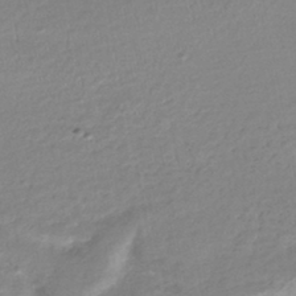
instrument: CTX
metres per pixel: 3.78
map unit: Nhe
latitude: -46.1605
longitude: 152.6518
